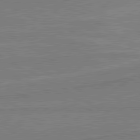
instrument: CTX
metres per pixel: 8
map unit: lApd
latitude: 80.6113
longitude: 168.7085
